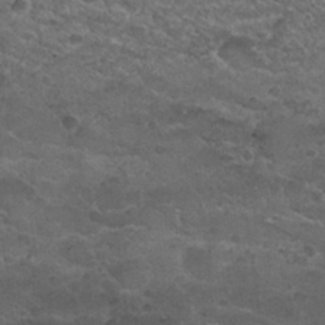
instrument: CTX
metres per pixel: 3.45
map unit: Nhu
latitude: 29.5938
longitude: -53.4427
